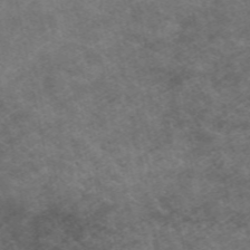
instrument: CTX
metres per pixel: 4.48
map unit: ANa
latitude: 49.6505
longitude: -72.0633
